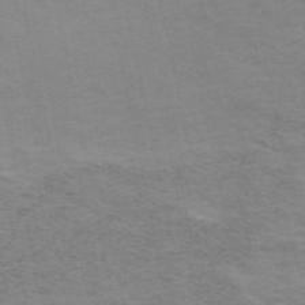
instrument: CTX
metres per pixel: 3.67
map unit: ANa
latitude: 49.7261
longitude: -74.4601
